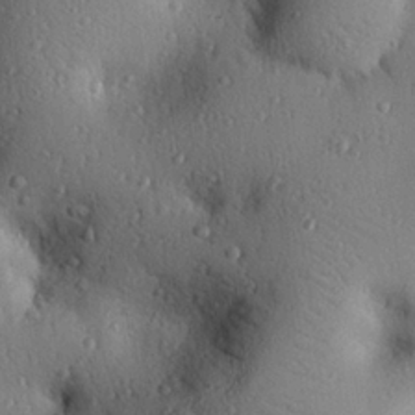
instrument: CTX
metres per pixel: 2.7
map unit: eHh
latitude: 25.6693
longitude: -76.8002
